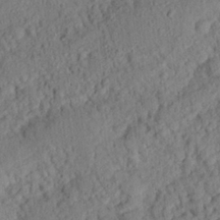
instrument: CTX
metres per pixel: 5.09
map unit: eHh
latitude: 25.0458
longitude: -79.8395
